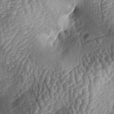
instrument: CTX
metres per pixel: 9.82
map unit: lAa
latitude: -5.1809
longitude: -128.0444
